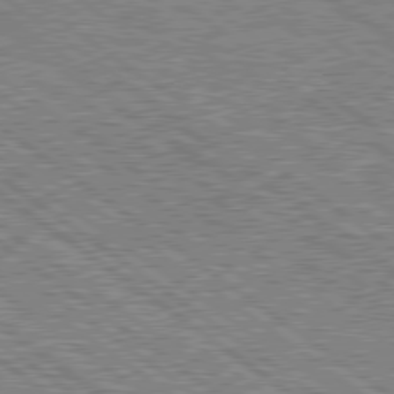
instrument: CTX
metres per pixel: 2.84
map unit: lApd
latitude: 78.9325
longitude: -157.2725
